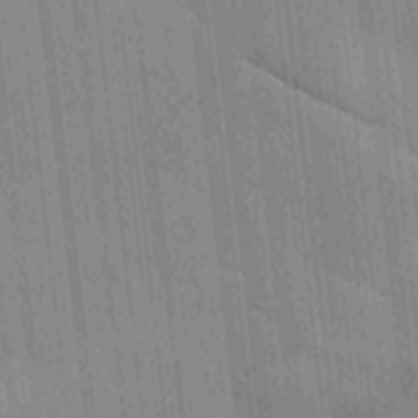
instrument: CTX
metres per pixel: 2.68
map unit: Ave
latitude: -9.7289
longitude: -123.2537
